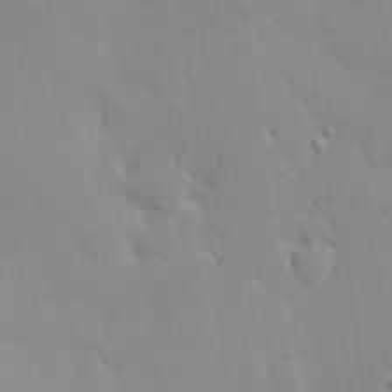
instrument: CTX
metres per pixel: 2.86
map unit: HNhu
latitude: 5.6883
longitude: 1.2376
